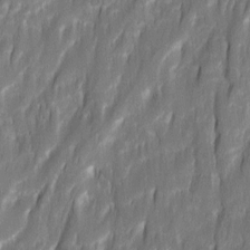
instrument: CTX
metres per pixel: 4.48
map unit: Ave
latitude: 15.9151
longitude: -134.7246
